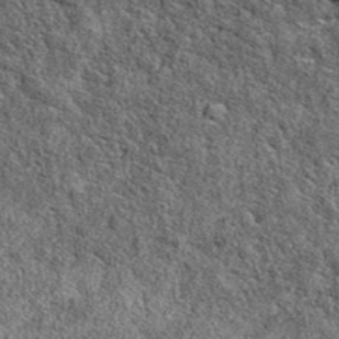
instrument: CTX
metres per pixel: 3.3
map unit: eAb
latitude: 39.1970
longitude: 106.2172
